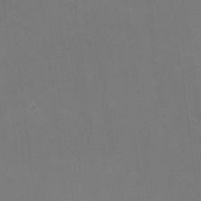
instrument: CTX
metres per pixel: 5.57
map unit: Nhu
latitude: -8.5952
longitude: -47.2348
